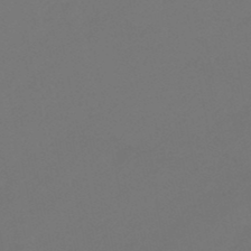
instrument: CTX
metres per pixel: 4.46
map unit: eHb
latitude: -47.3887
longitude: 86.2362
